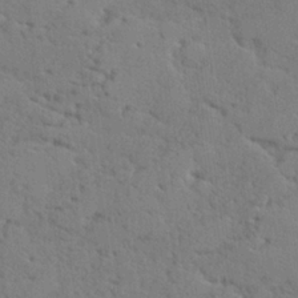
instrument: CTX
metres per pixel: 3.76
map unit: lHvf
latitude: 25.1403
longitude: 143.1242
